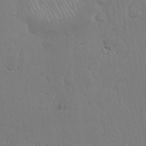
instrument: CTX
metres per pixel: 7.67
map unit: Hto
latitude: 18.3656
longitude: -59.9150
